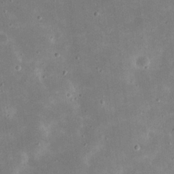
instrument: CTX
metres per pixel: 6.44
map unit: eHh
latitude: 21.3293
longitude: -67.6693
